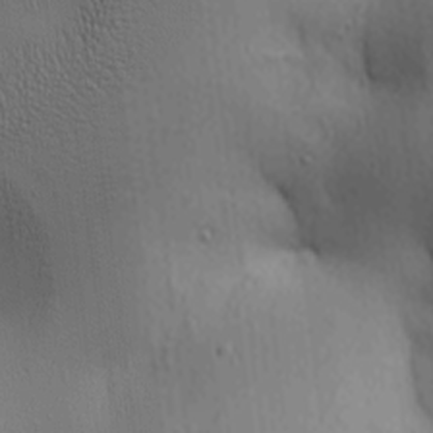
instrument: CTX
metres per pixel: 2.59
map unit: lAa
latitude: 5.2348
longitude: -112.9136
